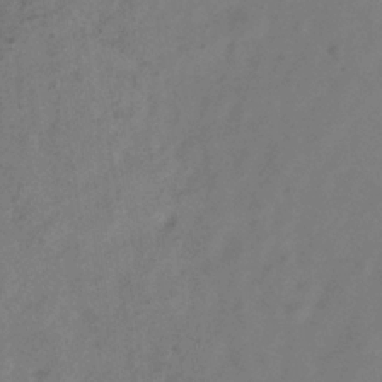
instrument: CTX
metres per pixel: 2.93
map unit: Hve
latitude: -33.8423
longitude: 90.0472
